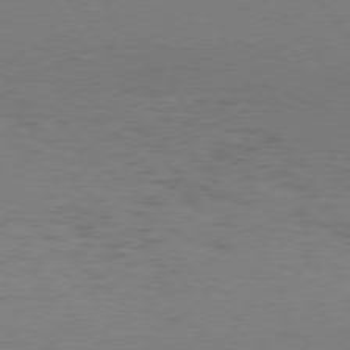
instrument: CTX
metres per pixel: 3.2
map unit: Hpe
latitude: 75.5182
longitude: -144.1955
